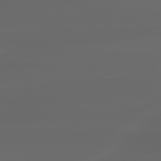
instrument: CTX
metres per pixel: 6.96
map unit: lApd
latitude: 80.1956
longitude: -116.0822
